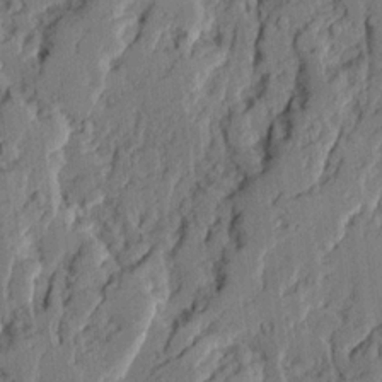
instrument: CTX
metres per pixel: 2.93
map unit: Ave
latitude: 15.1970
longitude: -137.4049
